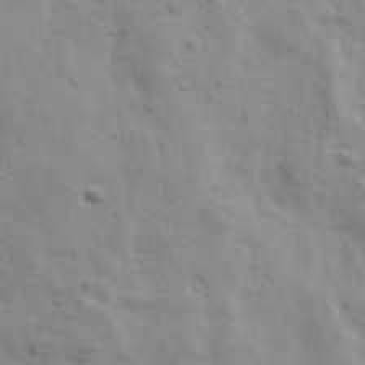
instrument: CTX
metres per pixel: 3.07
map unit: Ave
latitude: 17.4049
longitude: -133.0081
